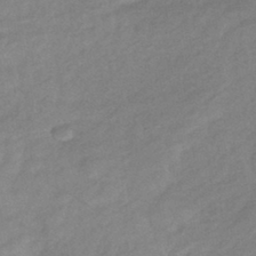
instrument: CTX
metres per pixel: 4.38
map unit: eHb
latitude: -41.1431
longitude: 83.4454
